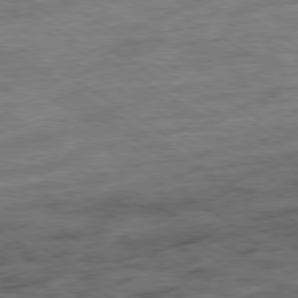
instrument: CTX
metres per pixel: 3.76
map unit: Ap
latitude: -79.6910
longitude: -47.9717
